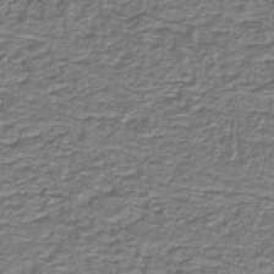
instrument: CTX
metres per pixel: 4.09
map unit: lHb
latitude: -40.8597
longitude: 54.7085
